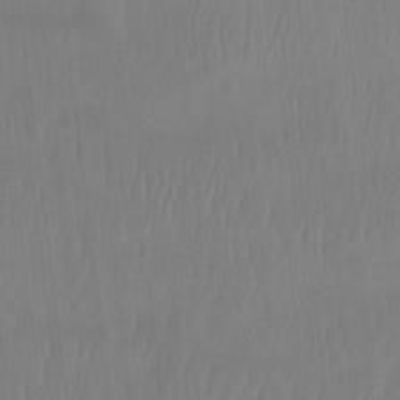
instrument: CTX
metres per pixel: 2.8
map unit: Htu
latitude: -14.8030
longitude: -46.2523
